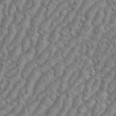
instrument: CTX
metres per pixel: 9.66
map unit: eHh
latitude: 37.3482
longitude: -137.3671
